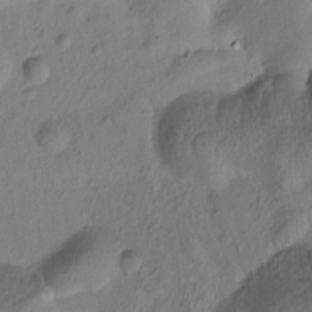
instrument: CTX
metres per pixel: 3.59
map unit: Htu
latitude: -0.4440
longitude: 174.9730
